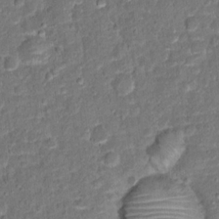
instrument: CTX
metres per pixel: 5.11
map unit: Hto
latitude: 15.5183
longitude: -39.2159
